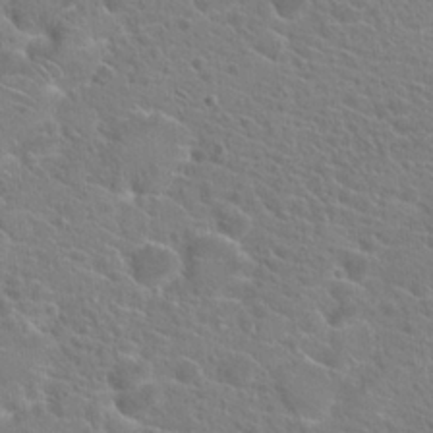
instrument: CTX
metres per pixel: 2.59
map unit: Hto
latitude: 21.1403
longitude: -39.4237
